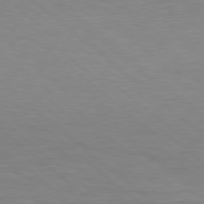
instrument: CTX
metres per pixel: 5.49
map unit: Hpe
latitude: 77.9150
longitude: -126.8569
